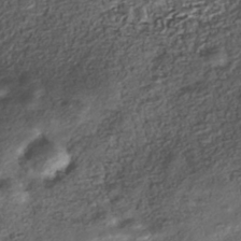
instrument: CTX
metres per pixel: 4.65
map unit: Nhe
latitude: -39.6911
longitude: -116.5546
